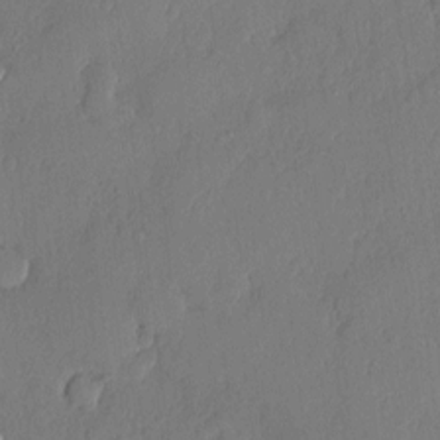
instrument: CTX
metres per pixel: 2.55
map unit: eHh
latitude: 5.8583
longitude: -74.8569
